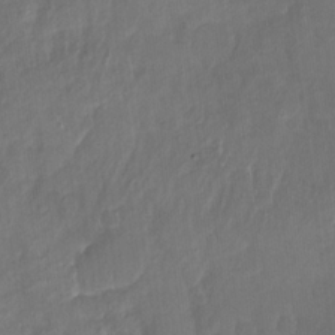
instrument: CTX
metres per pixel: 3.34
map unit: Nhu
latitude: -15.5966
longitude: -58.3467
